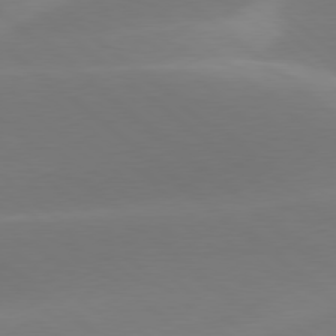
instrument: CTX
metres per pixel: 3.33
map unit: lApd
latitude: 78.6113
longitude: -51.3292
